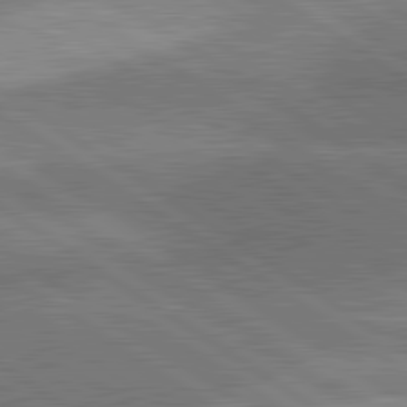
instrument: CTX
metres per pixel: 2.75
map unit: lApd
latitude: 81.3671
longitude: 140.5007
